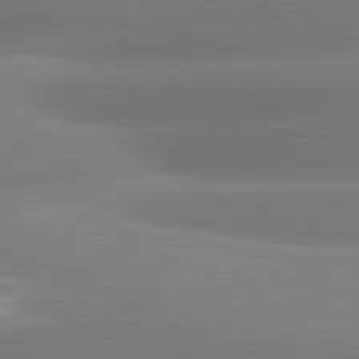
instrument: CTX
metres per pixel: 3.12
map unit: lApd
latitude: 80.6868
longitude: -160.8947
